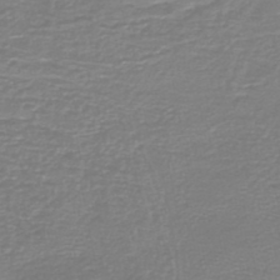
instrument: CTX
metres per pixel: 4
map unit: HNb
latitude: -46.1605
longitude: 53.1431
